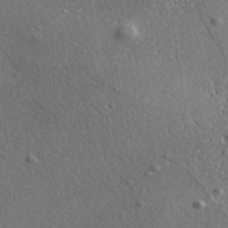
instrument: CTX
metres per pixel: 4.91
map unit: lHvf
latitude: 36.5357
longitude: -89.7450
